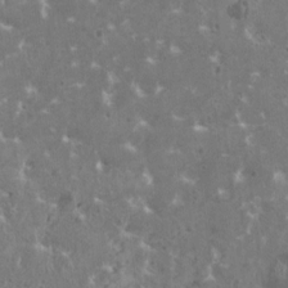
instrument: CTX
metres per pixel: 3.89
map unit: HNhu
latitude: 0.6490
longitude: 6.8030
